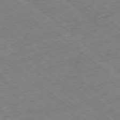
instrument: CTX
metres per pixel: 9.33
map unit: Ap
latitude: -78.6140
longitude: -48.8758
